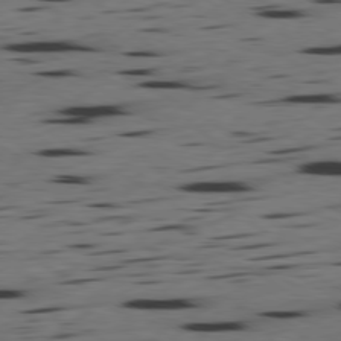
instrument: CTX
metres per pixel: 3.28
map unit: Ap
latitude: -79.8233
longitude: -100.1389
